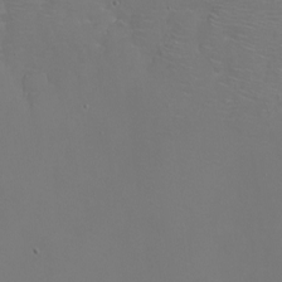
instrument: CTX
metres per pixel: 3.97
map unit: Nhu
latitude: -8.2739
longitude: -85.4049
